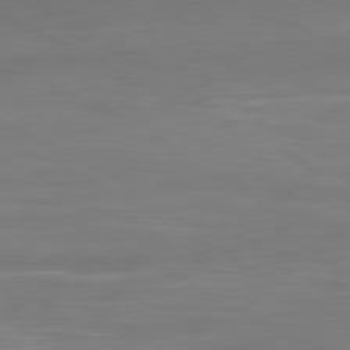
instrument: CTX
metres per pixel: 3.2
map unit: Hpe
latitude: -80.7841
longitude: 18.2362
